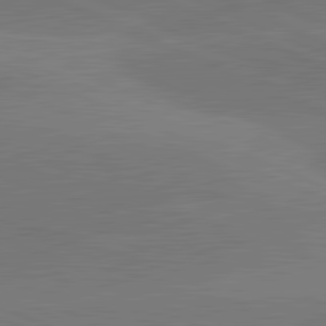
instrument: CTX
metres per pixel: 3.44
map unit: lApd
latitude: 81.9528
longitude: -154.8191
